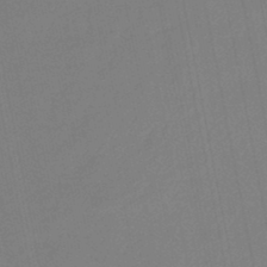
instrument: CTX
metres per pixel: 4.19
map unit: eHb
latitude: -45.1053
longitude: 87.5588
